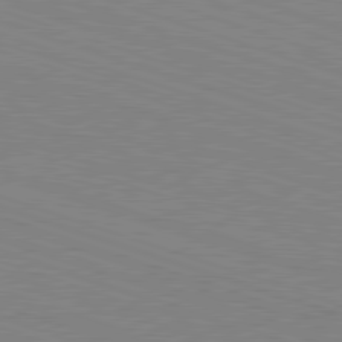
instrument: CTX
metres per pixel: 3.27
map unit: Hpe
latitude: -82.5574
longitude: 6.3684
